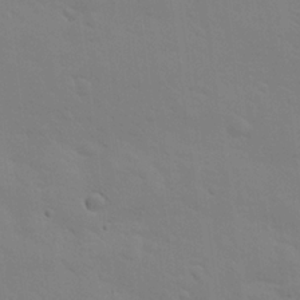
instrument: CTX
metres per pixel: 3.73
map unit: lHvf
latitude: 14.0633
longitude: 179.1242
